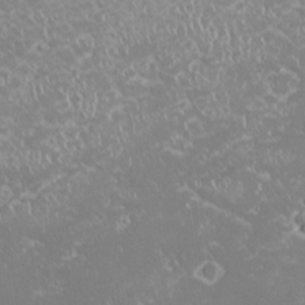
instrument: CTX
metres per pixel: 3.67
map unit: HNhu
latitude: -1.5399
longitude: 10.8219
